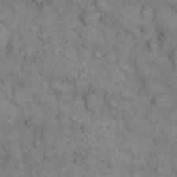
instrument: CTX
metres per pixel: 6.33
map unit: eHh
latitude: 14.8758
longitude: -64.8380
